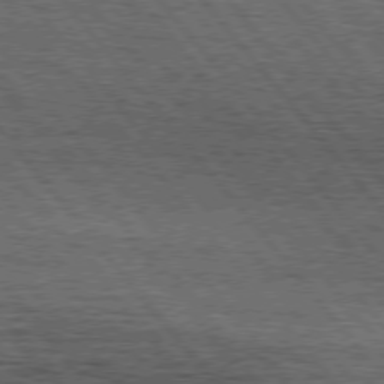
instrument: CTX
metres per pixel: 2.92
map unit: Hpe
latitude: 75.2726
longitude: -139.5182
